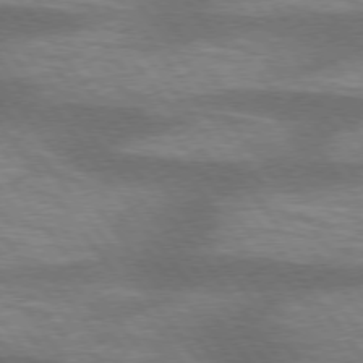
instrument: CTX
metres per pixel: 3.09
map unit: lApd
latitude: 75.4238
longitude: -57.2536
